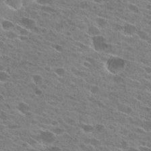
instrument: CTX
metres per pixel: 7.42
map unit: Hto
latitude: 25.0458
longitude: -42.6302
